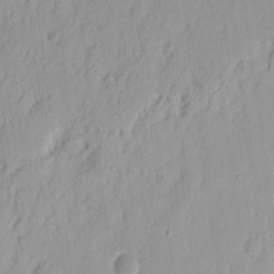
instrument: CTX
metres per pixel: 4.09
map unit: eHh
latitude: 14.3468
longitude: -72.7436
